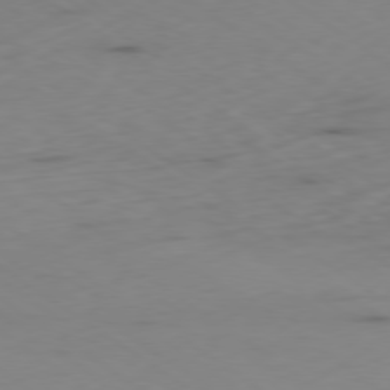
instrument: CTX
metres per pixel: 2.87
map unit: Ap
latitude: -79.6533
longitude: -58.3278
